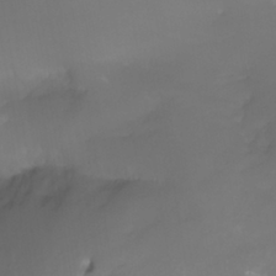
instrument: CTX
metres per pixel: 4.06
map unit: Nhu
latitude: -4.6329
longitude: -76.6490
